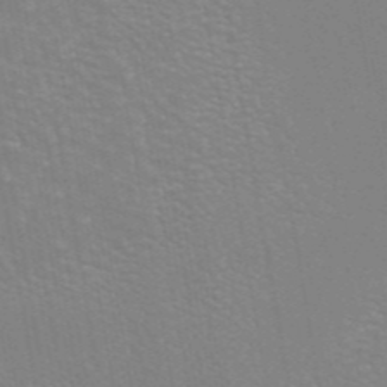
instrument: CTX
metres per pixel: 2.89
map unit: ANa
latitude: 44.0633
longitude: 28.0094
